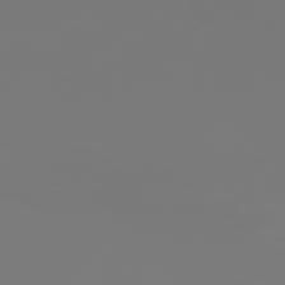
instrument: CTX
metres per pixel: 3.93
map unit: Hpe
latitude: 77.6127
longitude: -136.0444
